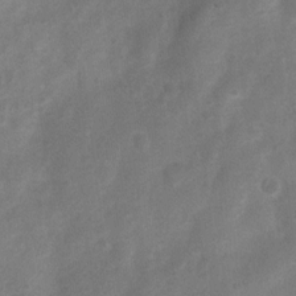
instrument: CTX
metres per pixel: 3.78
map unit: Nhu
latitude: 7.2915
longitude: -23.1970
